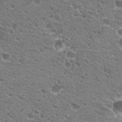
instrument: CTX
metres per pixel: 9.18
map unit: Hto
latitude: 20.2523
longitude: -34.4223
